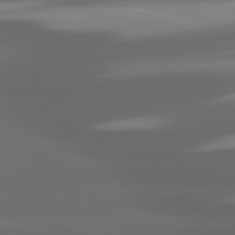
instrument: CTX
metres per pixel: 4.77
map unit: lApd
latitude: 80.5357
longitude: -145.4804
